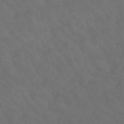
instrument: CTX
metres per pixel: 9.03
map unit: lHb
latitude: -47.4643
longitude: 70.3117
